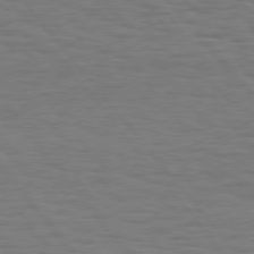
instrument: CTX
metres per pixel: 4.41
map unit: Hpe
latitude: 75.9528
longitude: -137.0081
